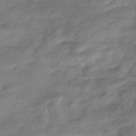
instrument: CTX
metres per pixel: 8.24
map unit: HNhu
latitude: -41.3321
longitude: 94.3495
